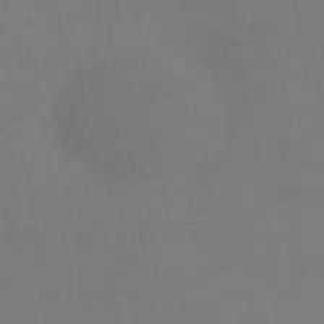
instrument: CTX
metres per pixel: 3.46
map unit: lHb
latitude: -38.3873
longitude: 74.5574
